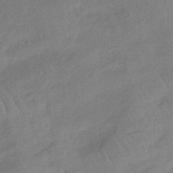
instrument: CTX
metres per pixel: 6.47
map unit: lHb
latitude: -40.2739
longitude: 66.6896
